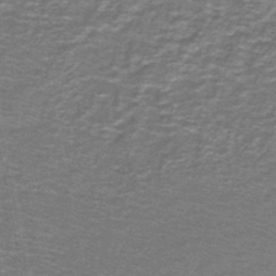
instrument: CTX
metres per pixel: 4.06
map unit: lHb
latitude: -43.1053
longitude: 54.6708
